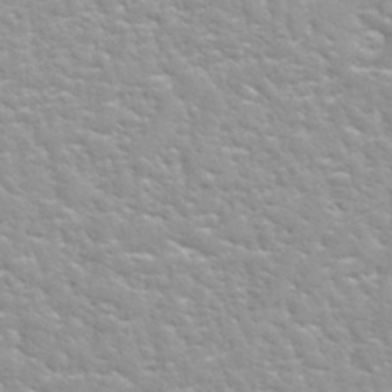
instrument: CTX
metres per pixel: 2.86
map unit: Hto
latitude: 32.6679
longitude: -51.1025
